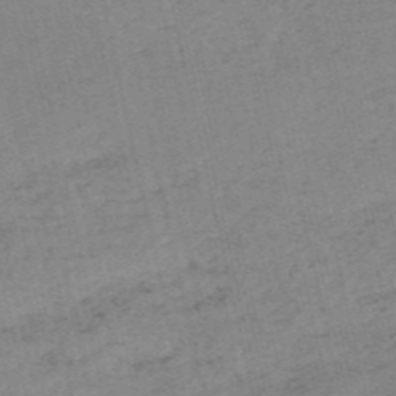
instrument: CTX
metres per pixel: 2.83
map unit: HNb
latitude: -54.4251
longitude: -46.0633
